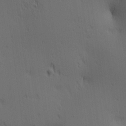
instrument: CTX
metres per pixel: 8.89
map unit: lAa
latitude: 11.9150
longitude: -107.7828
